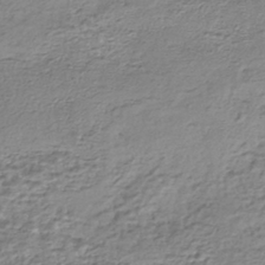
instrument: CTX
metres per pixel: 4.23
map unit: HNhu
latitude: -44.1228
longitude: 101.2942
